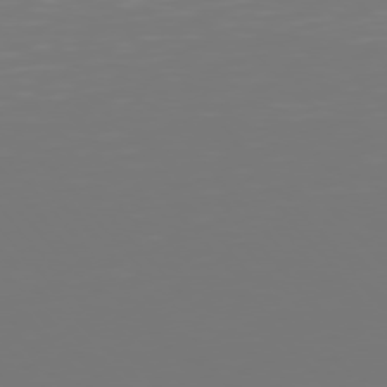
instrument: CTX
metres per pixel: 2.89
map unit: Hpe
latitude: 75.4238
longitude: -124.9135
